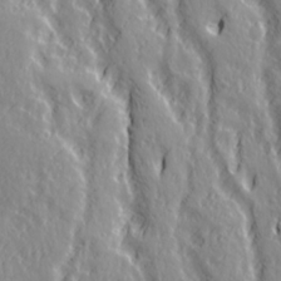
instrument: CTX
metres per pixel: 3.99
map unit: Ave
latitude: 21.4238
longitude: -135.3103
